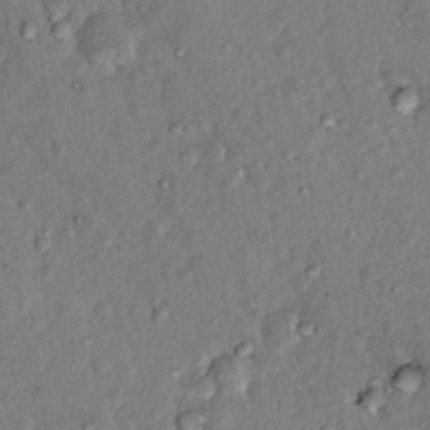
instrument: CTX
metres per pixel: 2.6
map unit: Hto
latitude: 14.8569
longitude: -29.8772
